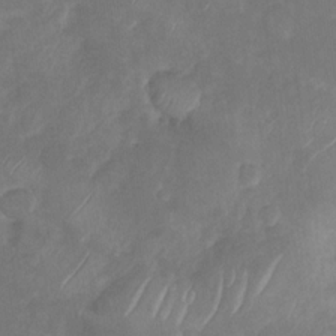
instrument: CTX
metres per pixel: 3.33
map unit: Nhu
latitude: -29.3321
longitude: -63.4238
